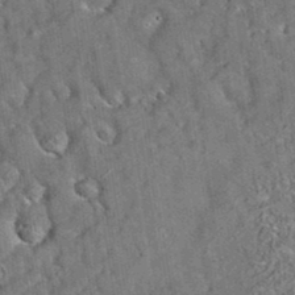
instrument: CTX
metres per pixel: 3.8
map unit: eAb
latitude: 35.4426
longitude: 112.3117
